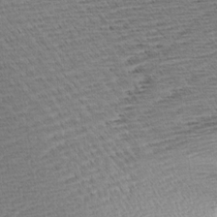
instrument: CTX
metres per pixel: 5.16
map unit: Aa
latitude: 7.6505
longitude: -137.4238
